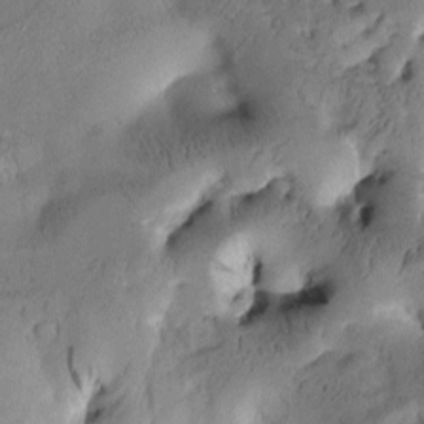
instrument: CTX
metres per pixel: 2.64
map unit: Htu
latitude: -2.1983
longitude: 170.9920
